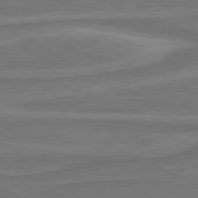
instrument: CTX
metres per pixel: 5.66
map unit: lApd
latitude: 81.2159
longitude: 172.4818
